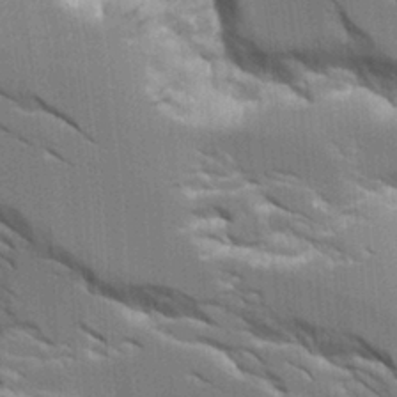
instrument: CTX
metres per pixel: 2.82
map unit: Aa
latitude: 11.1214
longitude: -125.8583
